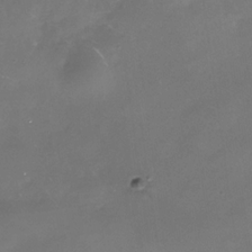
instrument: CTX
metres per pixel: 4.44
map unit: Nhe
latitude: -35.3510
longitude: -92.2711
